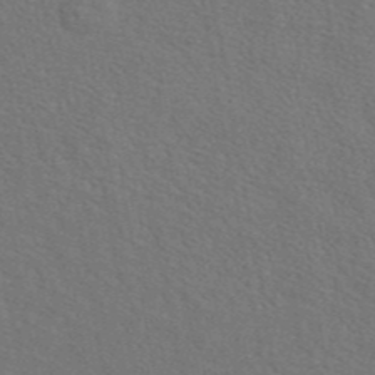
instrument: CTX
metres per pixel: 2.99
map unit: eAb
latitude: 42.8569
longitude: 106.2551
